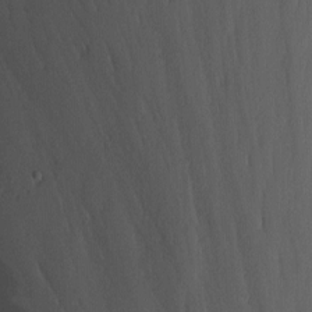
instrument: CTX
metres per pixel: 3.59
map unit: Nhu
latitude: -6.4062
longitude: -66.6301
